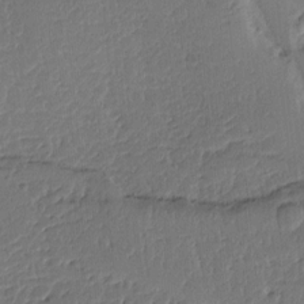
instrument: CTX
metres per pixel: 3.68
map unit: Ht
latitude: 9.9339
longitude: -77.9528
